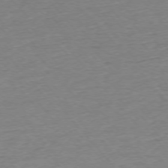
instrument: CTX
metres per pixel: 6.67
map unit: Ap
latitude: -75.7478
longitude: -82.2333
